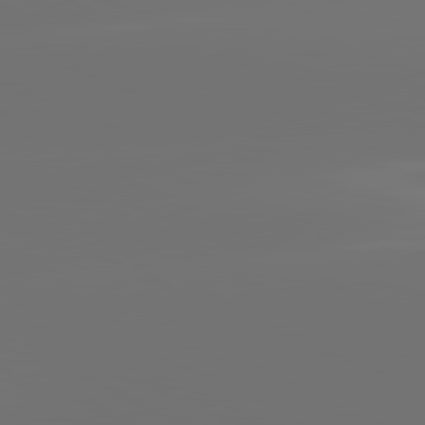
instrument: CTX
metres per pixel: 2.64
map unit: lApd
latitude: 81.8016
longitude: -152.8380
